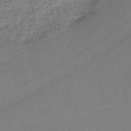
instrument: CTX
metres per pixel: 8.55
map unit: HNb
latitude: -50.3117
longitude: -47.7828
